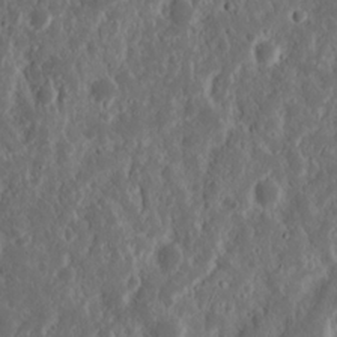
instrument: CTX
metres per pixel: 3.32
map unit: Nhu
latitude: 14.5357
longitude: -73.0837
